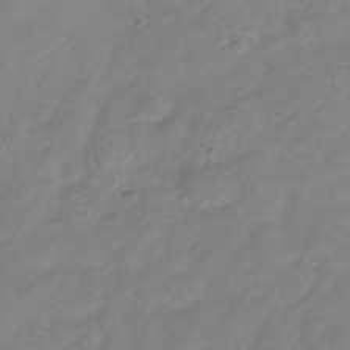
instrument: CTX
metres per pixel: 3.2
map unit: Hve
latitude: -33.6344
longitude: 91.6911
